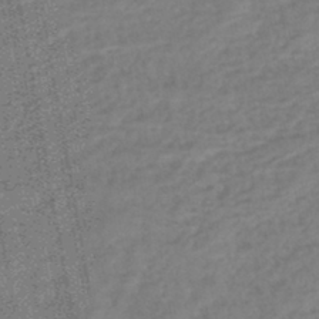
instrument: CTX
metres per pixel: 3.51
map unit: lHb
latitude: -44.9542
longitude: 65.5777
